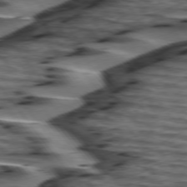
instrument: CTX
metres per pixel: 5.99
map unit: lApd
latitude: 75.3860
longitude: -72.3468
